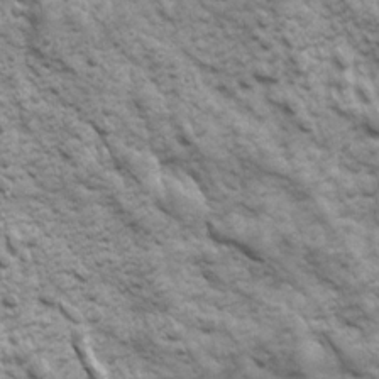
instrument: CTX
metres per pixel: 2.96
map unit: Ave
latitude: 16.9514
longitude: -132.1956
